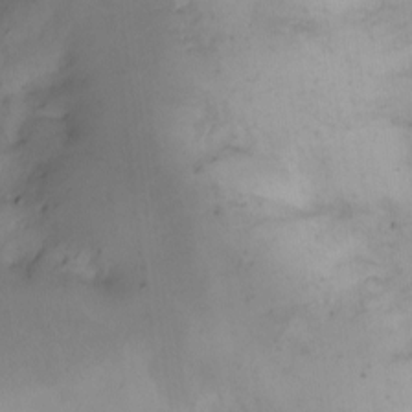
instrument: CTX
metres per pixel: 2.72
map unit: Nhe
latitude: -1.2754
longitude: -59.3104
